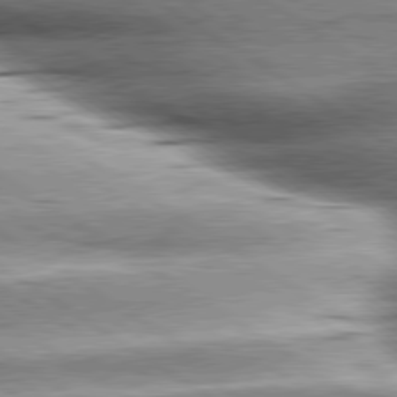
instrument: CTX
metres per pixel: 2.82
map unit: lApd
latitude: 80.0822
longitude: -141.8583
